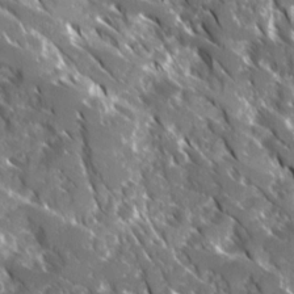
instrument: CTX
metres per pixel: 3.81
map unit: Ave
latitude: 16.8191
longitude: -130.5357
